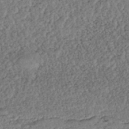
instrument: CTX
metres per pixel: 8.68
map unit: ANa
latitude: -43.6154
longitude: 108.3495
